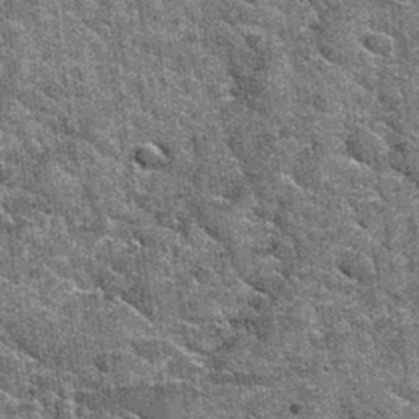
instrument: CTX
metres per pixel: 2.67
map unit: Hto
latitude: 35.2726
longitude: -52.5923
